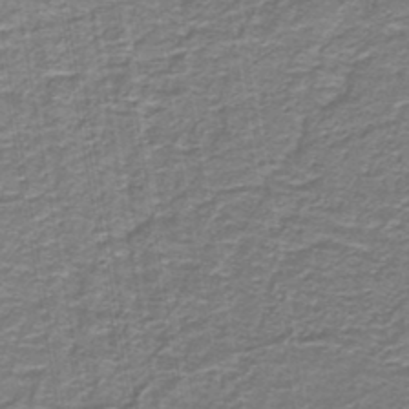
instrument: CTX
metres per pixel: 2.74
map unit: lHb
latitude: -43.1998
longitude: 55.1809
